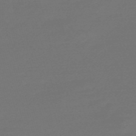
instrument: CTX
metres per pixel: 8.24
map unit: Nve
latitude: -58.2928
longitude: 56.7652
